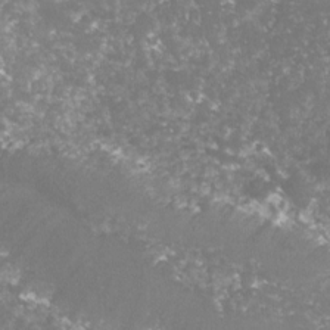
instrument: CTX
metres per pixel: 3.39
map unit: lHvf
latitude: -15.5399
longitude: -98.7435
